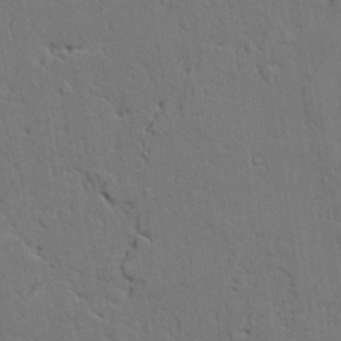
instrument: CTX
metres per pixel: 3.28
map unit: lAvf
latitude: 23.7072
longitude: -110.2523
